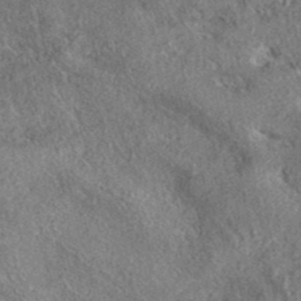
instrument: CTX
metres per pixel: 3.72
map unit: eAb
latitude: 36.2901
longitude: 112.6330
